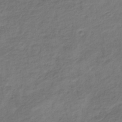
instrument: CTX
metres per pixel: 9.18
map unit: lHb
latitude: -37.1809
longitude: 72.7085
